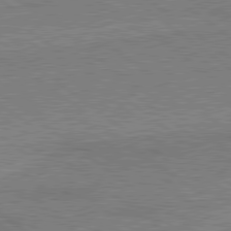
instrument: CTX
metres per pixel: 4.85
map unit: lApd
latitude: 79.3671
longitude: 167.1620
